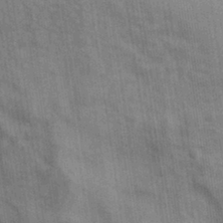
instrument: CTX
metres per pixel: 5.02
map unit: eHh
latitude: 31.9528
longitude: -70.8380
